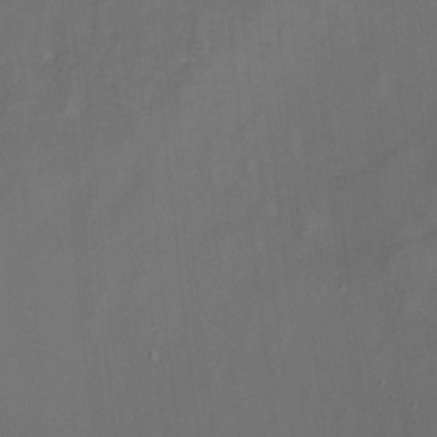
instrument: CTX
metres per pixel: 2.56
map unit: Nhu
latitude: -9.4454
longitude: -77.4993
